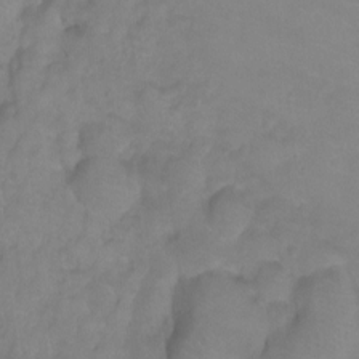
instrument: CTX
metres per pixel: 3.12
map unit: Ht
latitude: -9.2565
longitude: -35.7449
